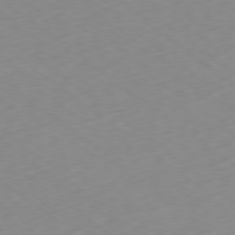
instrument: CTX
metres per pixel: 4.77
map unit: Ap
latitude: -78.9352
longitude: -63.3671
